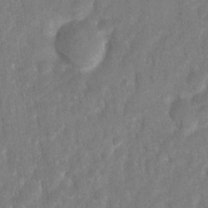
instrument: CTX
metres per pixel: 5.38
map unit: Hto
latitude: 3.0269
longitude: -35.9717
